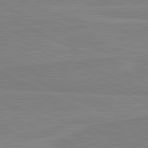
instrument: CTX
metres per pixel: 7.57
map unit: lApd
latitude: 81.6505
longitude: 167.8233
